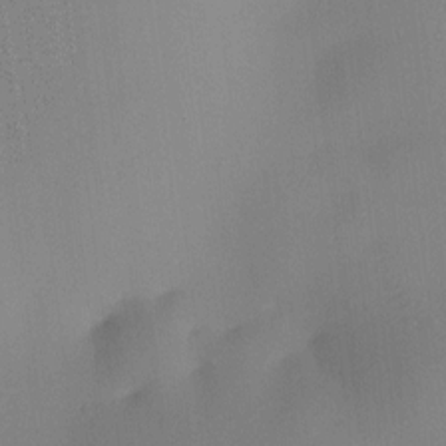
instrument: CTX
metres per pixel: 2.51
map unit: HNhu
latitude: 9.1592
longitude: 15.1243
